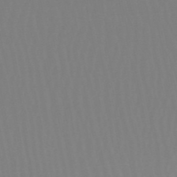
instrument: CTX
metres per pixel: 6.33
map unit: eHb
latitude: -50.8786
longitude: 73.6155
